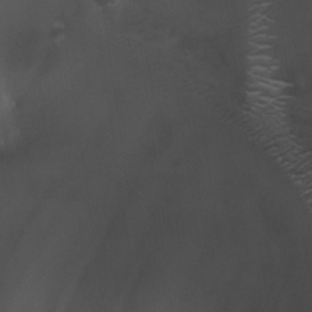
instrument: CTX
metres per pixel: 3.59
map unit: HNhu
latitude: 8.0444
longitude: 8.5763
